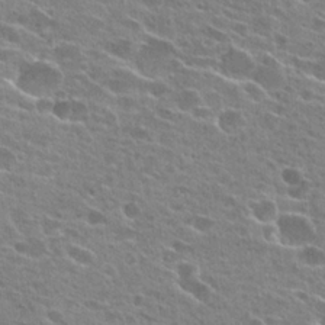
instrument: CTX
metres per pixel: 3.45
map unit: Hto
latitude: 24.5545
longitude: -45.6505
